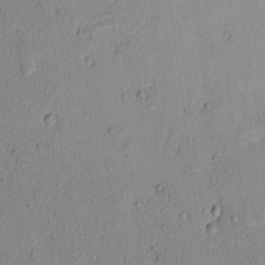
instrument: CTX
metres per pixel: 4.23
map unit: lAvf
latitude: 6.4601
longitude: 168.1039
